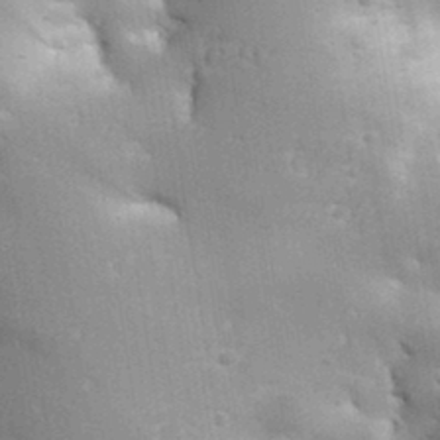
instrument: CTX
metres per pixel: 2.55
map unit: Aa
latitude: 32.8758
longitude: -144.2900
